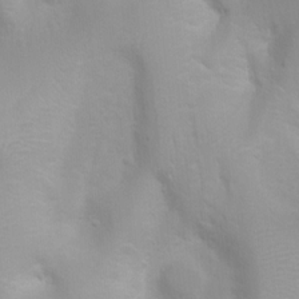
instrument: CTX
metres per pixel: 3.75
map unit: Ht
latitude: 3.1592
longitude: -22.4412
